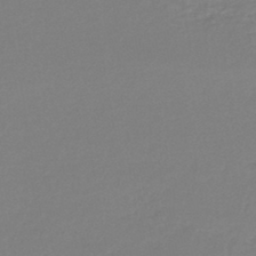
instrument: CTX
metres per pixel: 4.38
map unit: lHb
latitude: -44.2740
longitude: 69.1431
